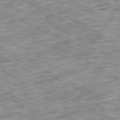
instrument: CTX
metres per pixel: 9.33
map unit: Ap
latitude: -80.8408
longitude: -87.3293
